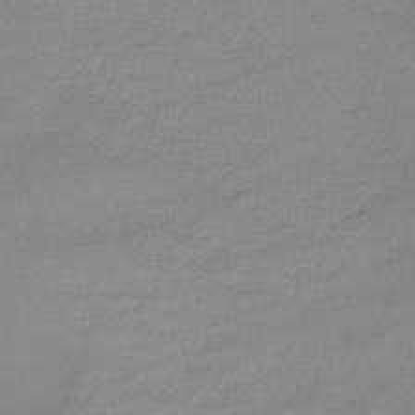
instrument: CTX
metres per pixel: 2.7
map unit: HNb
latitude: -45.9178
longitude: -35.6127
